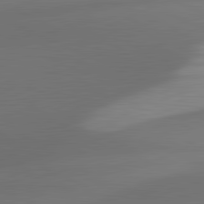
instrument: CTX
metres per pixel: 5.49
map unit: lApd
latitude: 81.6316
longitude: 131.4832
